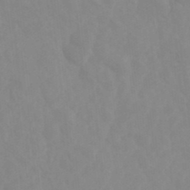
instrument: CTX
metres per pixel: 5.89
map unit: Ht
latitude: -14.7841
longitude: -56.1199
